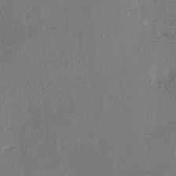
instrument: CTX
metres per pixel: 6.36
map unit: HNhu
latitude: 7.6694
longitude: 15.4644
